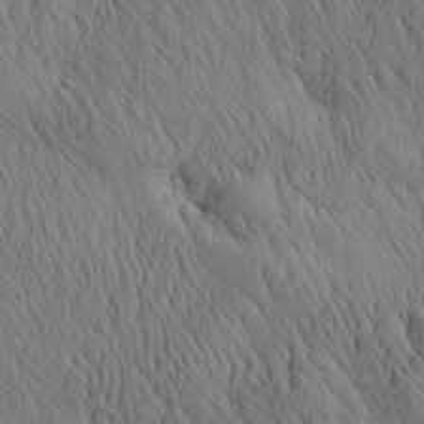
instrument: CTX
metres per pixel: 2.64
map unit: Aa
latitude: 26.6113
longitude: -141.3481
